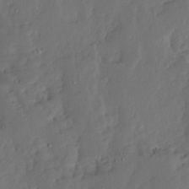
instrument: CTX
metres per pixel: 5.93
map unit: Ave
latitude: 13.3104
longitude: -136.0633
